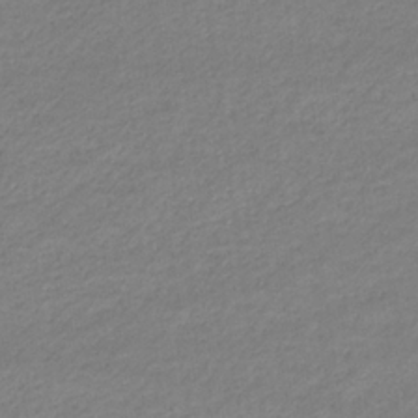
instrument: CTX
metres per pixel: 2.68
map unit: eHb
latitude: -33.3510
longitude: 70.5385
